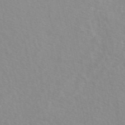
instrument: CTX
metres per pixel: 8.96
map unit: eAb
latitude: 50.0822
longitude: 118.0472
